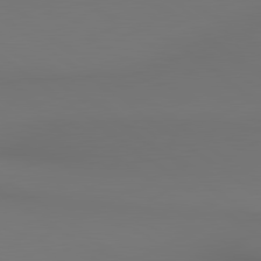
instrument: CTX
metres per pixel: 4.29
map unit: lApd
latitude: 80.7057
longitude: 153.5966
